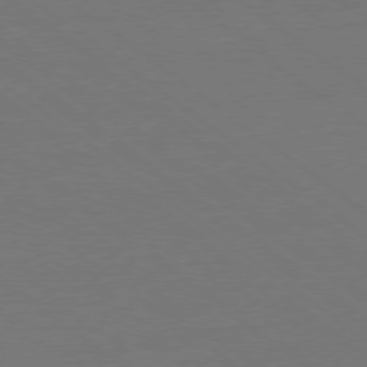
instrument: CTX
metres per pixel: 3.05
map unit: Ap
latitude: -78.8786
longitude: -55.8583
